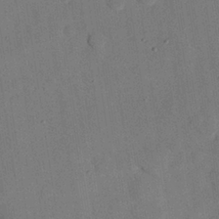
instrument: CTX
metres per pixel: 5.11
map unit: eHh
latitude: 26.7435
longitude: -76.9891
